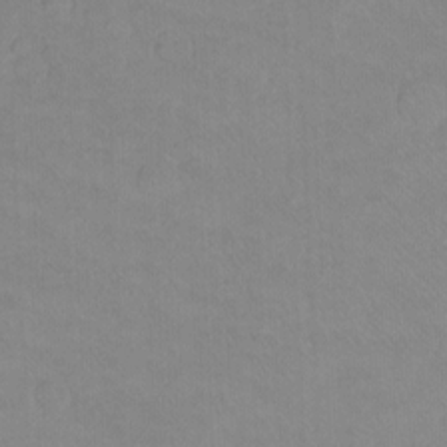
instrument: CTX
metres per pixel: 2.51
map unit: Ht
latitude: -8.1795
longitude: -37.2537
